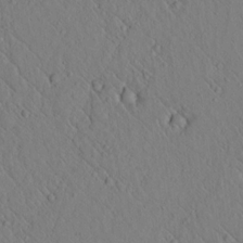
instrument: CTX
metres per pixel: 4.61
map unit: lAvf
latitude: 6.6113
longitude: 159.3320
